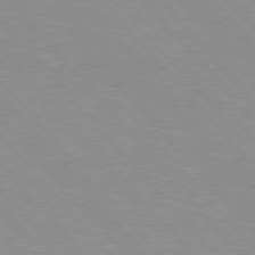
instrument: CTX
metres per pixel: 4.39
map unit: Hpe
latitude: 76.2333
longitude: -152.0444
